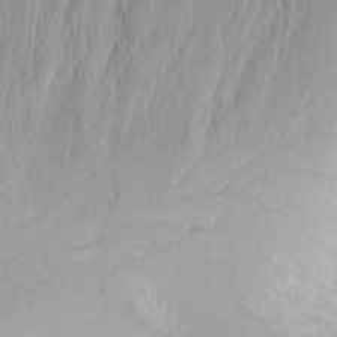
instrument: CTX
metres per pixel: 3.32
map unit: Nhu
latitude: -4.7085
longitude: -82.4601
